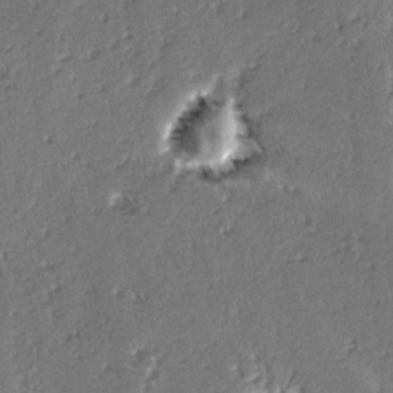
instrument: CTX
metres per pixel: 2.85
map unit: lAvf
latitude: -4.1605
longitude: -112.7813
